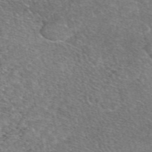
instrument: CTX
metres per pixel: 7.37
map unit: eAb
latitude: 48.4034
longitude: 114.0661
